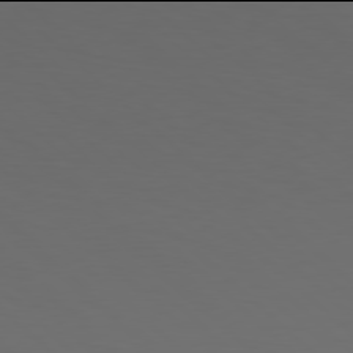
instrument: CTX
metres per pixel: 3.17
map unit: Hpe
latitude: 77.9906
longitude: -175.8394
